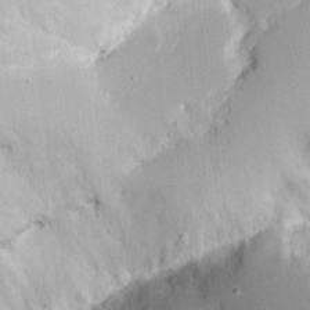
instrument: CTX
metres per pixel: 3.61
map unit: eHh
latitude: 10.3845
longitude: -69.3104
